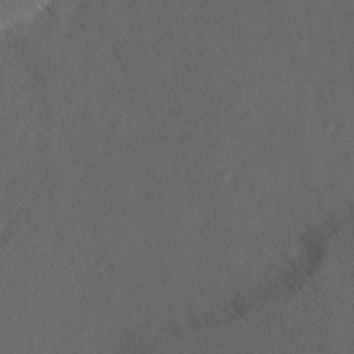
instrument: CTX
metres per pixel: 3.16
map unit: Hve
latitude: 12.3278
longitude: -90.1200
